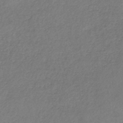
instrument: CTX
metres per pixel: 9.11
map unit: HNb
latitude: -34.5574
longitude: 55.6155
